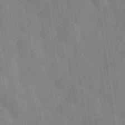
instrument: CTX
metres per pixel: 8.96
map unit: Hve
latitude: 25.9906
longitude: 150.7841
